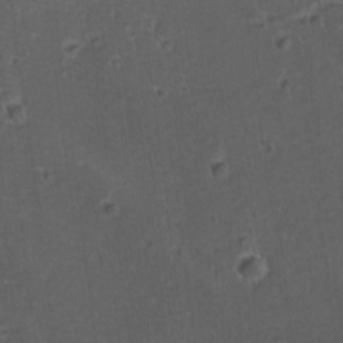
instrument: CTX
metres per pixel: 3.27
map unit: lAvf
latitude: -9.9367
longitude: -120.1011
